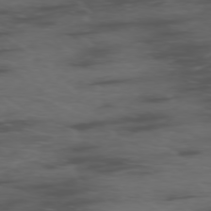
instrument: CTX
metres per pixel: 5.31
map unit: Ap
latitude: -76.8597
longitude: -66.1955
